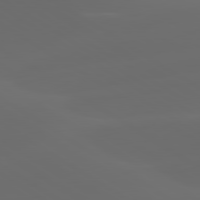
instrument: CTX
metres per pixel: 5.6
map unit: lApd
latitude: 80.1767
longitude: -91.0458
